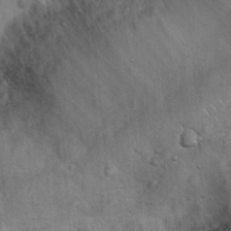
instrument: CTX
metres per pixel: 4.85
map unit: Nhu
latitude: 27.1781
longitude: -68.3090
